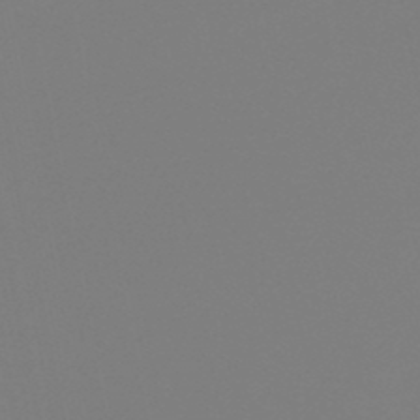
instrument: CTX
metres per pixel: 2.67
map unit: eHb
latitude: -49.8234
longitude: 84.8030
